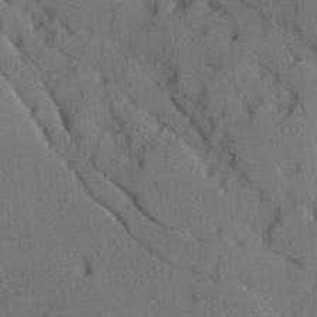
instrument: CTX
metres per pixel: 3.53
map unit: Ave
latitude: 9.8395
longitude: -102.1955
